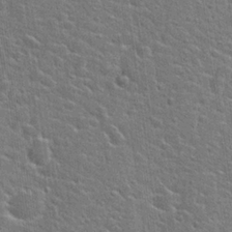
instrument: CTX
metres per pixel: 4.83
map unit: Hto
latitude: 22.7813
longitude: -44.4979
